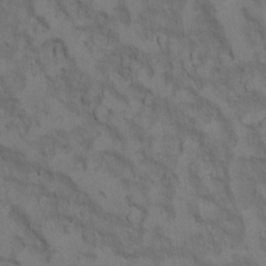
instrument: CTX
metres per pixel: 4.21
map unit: Ht
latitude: 11.5560
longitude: -33.0081
